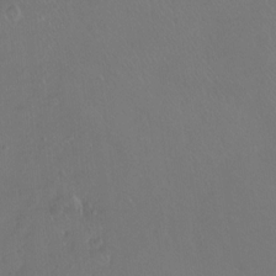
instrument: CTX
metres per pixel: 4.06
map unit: Ht
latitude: -7.4265
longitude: -37.4238
